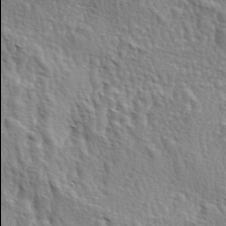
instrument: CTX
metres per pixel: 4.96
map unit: lAa
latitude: -4.1228
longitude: -121.9906
